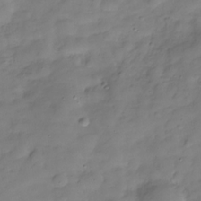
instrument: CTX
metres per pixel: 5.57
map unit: Hve
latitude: -29.7478
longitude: 93.8989
